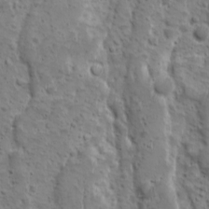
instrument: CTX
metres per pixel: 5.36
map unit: Ave
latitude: 10.5357
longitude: -104.7436
